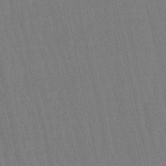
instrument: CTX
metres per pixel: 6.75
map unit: eHb
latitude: -50.4440
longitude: 69.6910
